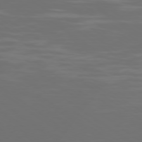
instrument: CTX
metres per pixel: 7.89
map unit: Ap
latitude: -79.0108
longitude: -102.8758
